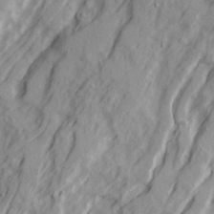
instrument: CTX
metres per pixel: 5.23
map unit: Ave
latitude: 22.4034
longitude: -132.0444
